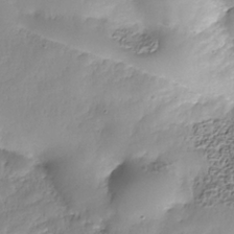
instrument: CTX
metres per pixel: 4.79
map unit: Nhe
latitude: -36.4629
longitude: -178.5357
